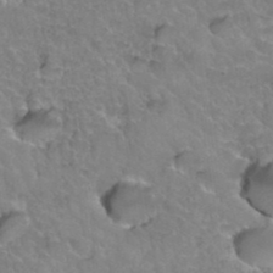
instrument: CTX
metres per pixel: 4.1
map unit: Hto
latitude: 36.3467
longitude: -47.0648
